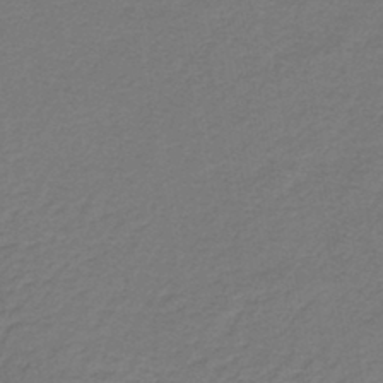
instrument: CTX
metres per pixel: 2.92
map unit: lHb
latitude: -42.9541
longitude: 62.2739
